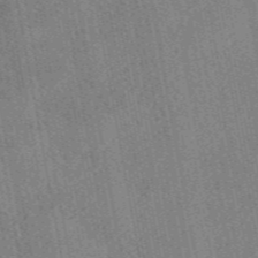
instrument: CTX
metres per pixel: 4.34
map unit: eAb
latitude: 48.4790
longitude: 104.1417
